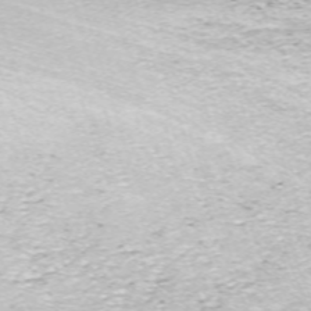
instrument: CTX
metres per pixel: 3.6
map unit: ANa
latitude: -44.6141
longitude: 105.2943
